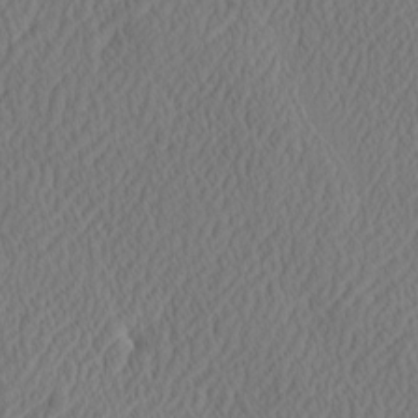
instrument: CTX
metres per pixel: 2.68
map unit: eHh
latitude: -3.1809
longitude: 16.8975
